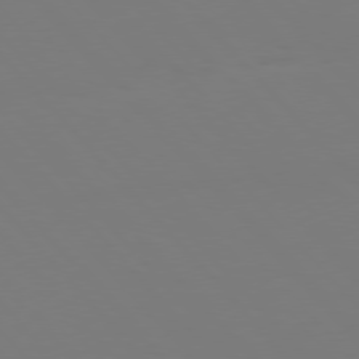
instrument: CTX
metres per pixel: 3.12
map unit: Hpe
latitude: 76.6112
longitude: -167.0269
